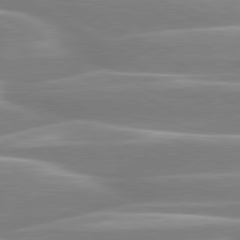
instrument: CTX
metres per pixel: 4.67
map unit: lApd
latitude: 80.3467
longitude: -128.1389
